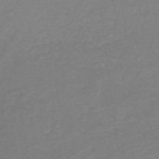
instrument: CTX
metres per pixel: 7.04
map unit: HNb
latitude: -49.6533
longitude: -45.2348
